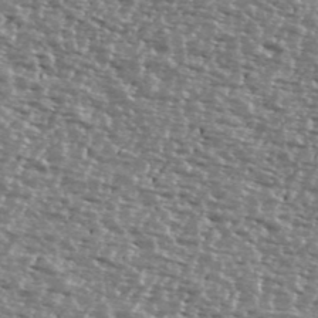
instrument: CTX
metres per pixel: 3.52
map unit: Ave
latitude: 39.2159
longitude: -112.3845
